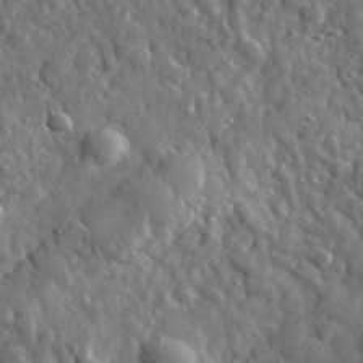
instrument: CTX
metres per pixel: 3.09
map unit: lHvf
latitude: 35.3670
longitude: -87.9150
